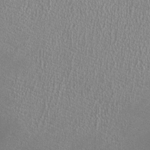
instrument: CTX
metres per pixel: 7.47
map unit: HNhu
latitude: -0.7653
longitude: 0.4440
